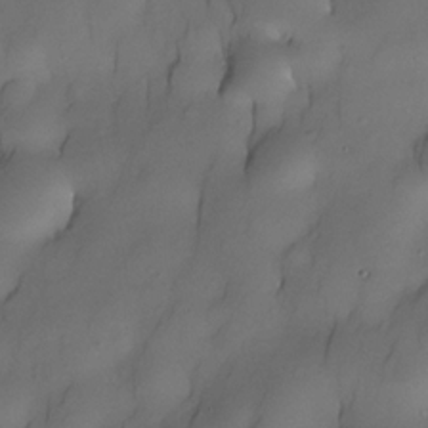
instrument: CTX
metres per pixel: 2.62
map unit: Nhe
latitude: -30.9919
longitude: -140.2144
